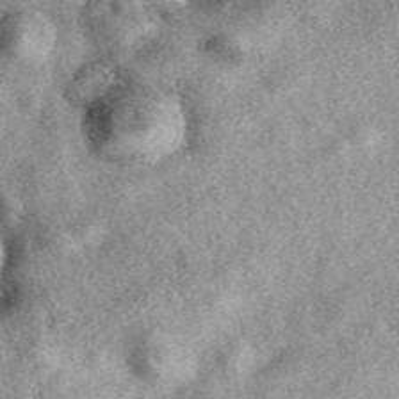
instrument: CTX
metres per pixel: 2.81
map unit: eAb
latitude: 39.4426
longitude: 110.0472
